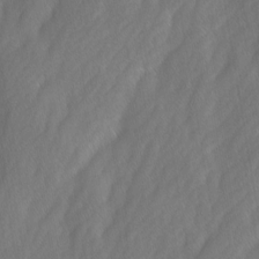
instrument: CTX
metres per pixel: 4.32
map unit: Ave
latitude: -0.8219
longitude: -113.3293
